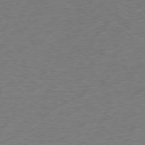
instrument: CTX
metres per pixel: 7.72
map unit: Ap
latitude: -78.8219
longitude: -94.5735
